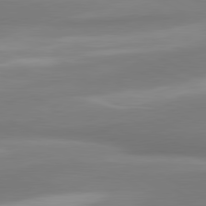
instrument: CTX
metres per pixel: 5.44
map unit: lApd
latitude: 80.4979
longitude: 173.6155
